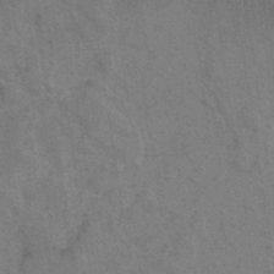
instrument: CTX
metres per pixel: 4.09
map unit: eHh
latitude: -39.5210
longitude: -27.3104
